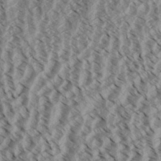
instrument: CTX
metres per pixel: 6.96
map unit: Aa
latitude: 32.4412
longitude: -137.6694
